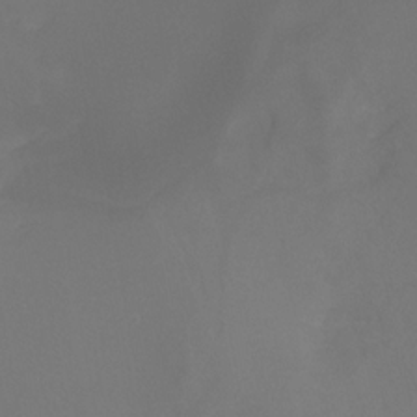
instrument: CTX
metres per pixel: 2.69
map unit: Ht
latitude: -4.9919
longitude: -61.8205
